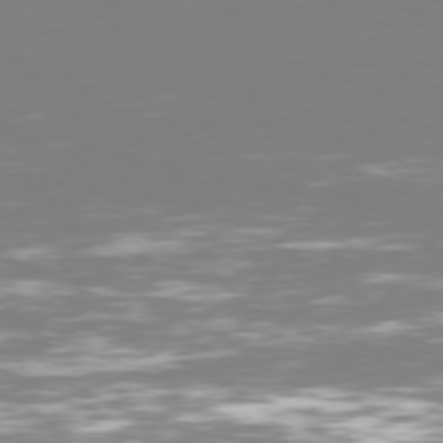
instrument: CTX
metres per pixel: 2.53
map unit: Hpe
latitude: 75.8961
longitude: -139.7450
